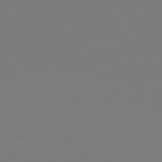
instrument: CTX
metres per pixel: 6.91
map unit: Hpe
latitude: -81.9556
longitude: 8.7274
